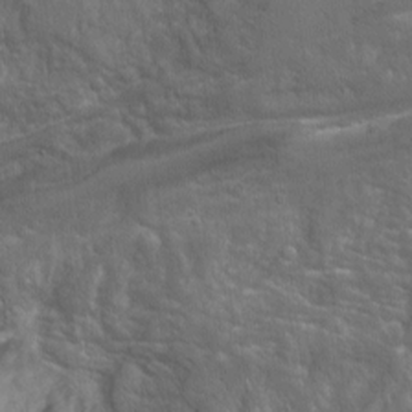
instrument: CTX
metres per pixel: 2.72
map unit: Hto
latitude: -6.9352
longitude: -44.6490
